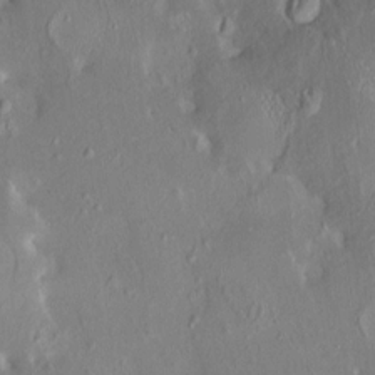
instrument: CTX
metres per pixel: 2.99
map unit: HNhu
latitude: 4.3467
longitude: 6.9163
